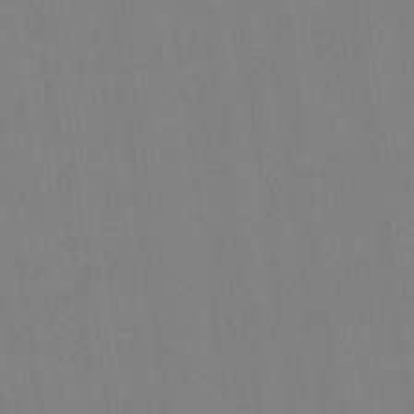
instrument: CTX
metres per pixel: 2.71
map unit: lAvf
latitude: 25.4615
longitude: -111.3293
